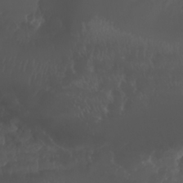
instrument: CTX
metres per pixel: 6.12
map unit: Nhu
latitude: 26.3845
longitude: -64.4412
